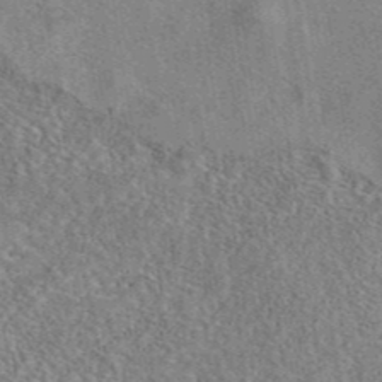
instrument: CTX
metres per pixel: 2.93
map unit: eAb
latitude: 42.3467
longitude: 110.8219
